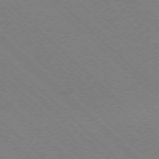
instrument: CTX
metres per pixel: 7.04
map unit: Ap
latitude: -77.1998
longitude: -65.7450
